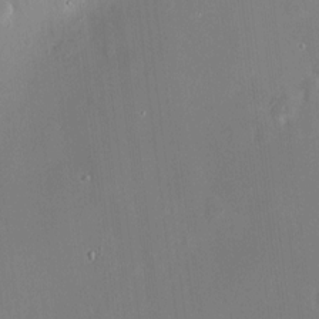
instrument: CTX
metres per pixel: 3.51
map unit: HNhu
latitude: 8.1011
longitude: 9.4832
